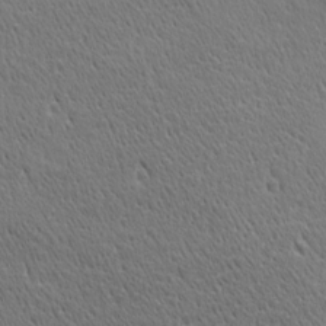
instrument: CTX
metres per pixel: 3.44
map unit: Ave
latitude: 21.1214
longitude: -137.1026
